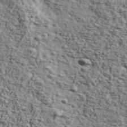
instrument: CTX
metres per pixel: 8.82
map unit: Ave
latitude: 42.6868
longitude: -110.3090
